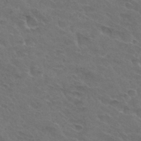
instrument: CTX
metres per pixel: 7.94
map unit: Hto
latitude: 32.5168
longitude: -45.6505
